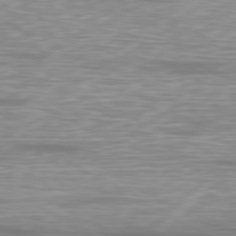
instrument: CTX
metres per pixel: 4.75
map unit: Ap
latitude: -80.3873
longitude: -60.1955
